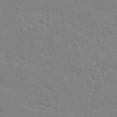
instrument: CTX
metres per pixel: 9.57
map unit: lAvf
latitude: 28.3467
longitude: -109.4993
